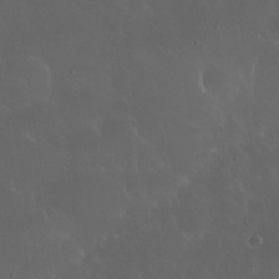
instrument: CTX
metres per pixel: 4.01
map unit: Nhu
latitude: 30.2523
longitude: -58.2900
